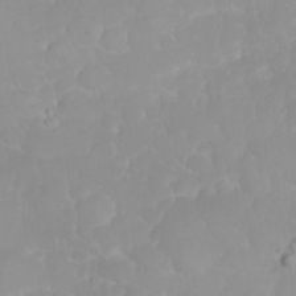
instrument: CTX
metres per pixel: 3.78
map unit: eHh
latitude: 31.8962
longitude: -64.3656
